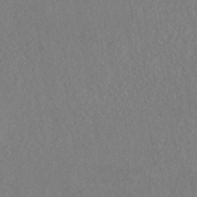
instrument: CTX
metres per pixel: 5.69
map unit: HNhu
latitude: -44.0850
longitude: 94.5762
